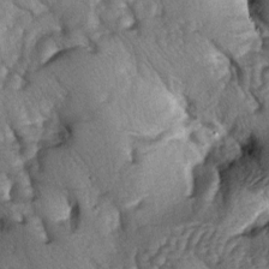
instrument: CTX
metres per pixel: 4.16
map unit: lAa
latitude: -5.7477
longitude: -126.1011
